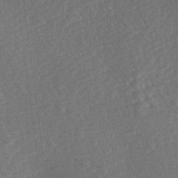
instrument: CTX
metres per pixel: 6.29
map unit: Ave
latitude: 9.5560
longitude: -107.1592
